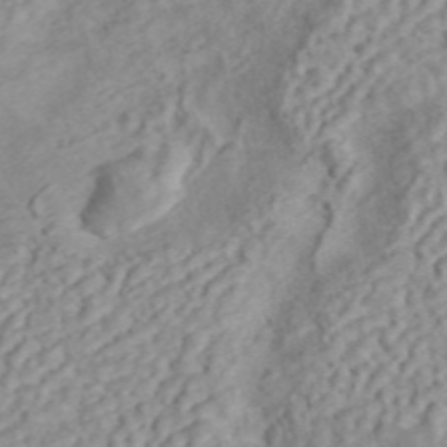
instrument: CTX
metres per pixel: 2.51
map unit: ANa
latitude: 45.4048
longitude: 24.7841
